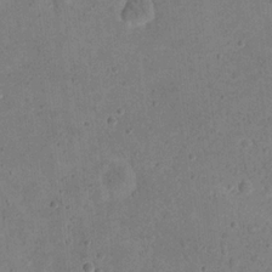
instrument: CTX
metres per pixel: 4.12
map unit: eHh
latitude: 20.5735
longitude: -63.4805
